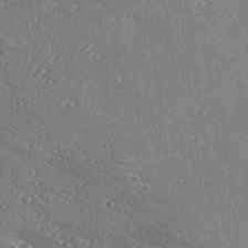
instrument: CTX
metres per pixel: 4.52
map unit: Ave
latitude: 18.8002
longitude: -137.6316
